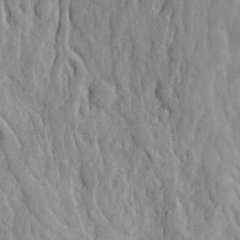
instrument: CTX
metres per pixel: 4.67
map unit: Ave
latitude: 23.4615
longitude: -133.5749
